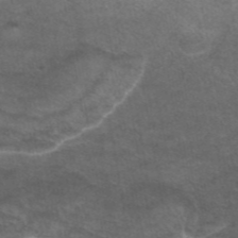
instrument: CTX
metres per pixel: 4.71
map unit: eAb
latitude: 44.7246
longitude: 104.1417
